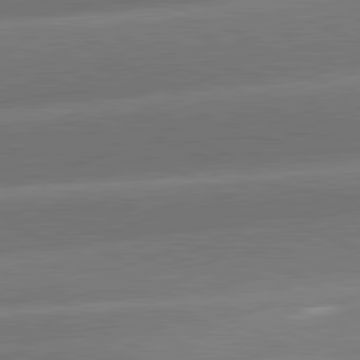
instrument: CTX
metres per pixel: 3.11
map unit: lApd
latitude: 81.4237
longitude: -159.8017
